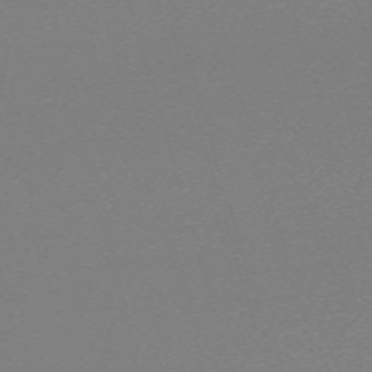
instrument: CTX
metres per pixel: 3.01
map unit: eHh
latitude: -62.7841
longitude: 52.1039
